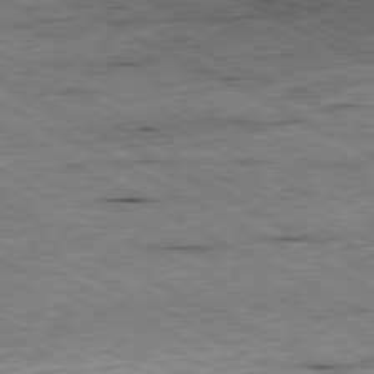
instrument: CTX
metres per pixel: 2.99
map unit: Ap
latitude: -80.5763
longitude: -85.0270
